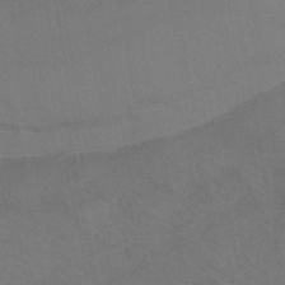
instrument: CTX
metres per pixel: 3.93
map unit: ANa
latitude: -38.4440
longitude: 96.0283
